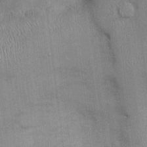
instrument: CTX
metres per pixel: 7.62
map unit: Ht
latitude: -3.3131
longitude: -13.9150
